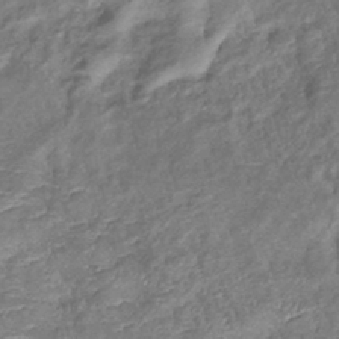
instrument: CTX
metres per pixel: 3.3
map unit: eHb
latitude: -38.2740
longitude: 76.2550
